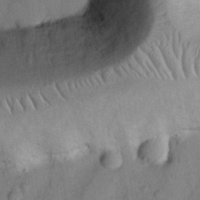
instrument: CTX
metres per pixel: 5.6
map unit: Nhu
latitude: 25.8394
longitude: -72.9136
